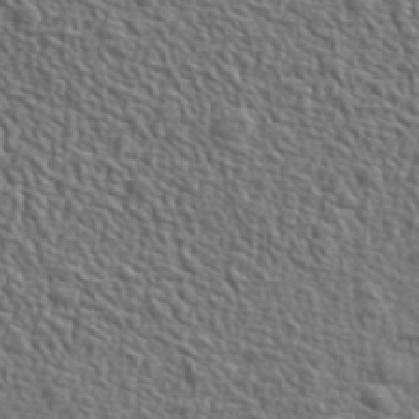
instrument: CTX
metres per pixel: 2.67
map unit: lHvf
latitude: 42.0822
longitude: -88.4223
